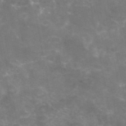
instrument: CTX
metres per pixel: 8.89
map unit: eAb
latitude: 46.4790
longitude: 124.3306
